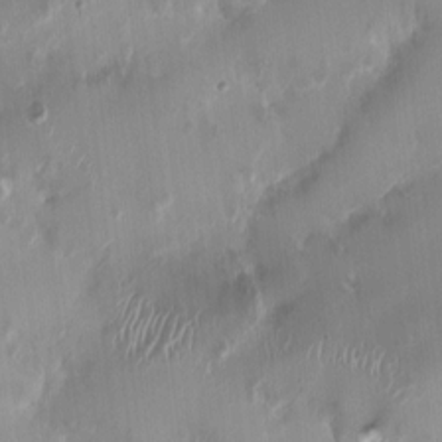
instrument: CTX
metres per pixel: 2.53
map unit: HNhu
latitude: 0.9324
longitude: -3.6127
